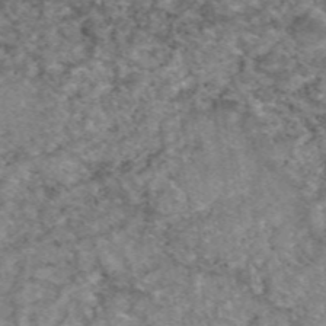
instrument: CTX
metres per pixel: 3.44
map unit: eAb
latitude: 48.1011
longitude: 110.8974
